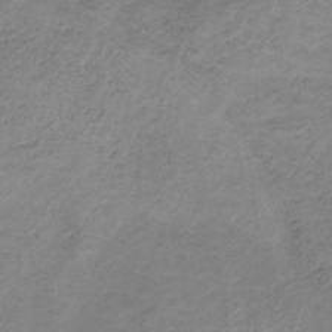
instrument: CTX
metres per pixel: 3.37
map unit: HNb
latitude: -32.7652
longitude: 60.1984
